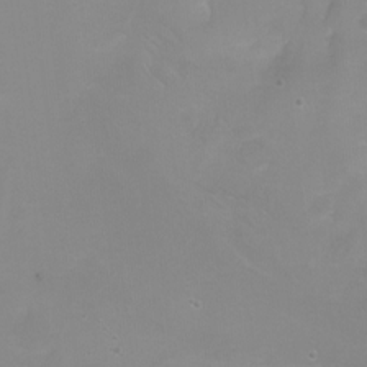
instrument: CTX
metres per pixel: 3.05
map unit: Ht
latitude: 0.4979
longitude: -46.2712
